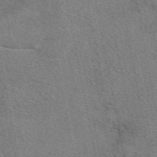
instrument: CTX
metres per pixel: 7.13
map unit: eAb
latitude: 48.8191
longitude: 114.6896
